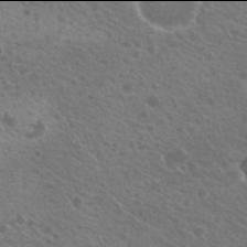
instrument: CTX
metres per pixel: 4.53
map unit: Nhu
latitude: 21.9906
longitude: -30.8002
